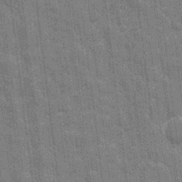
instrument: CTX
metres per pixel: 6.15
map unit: eHh
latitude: 7.3860
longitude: -74.4412
